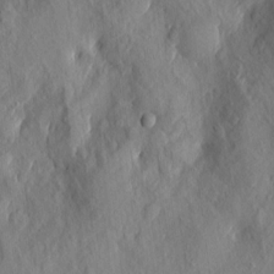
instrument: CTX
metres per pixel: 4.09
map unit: eHh
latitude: 5.2537
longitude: -73.4427
